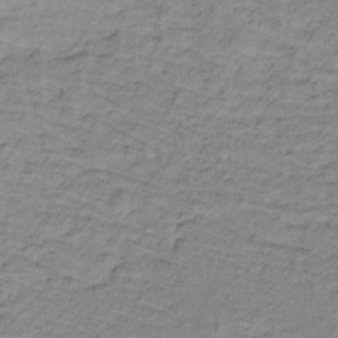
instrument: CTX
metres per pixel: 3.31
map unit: lHb
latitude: -32.4440
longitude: 66.0472
